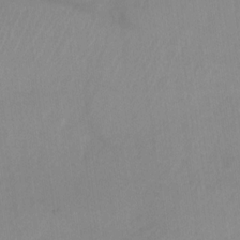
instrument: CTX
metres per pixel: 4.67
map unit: Nhu
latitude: -27.0297
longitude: -70.8569
